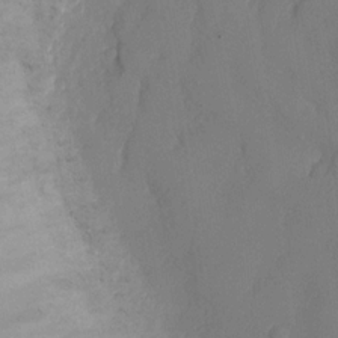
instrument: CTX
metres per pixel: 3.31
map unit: Ht
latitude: -6.8975
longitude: -26.1956
